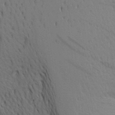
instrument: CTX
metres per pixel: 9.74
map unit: Aa
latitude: 23.6694
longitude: -148.6491
